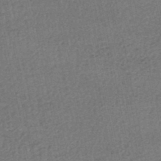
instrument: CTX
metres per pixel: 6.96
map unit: HNhu
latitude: -48.8408
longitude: 101.7666
